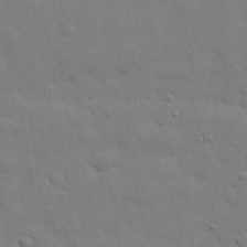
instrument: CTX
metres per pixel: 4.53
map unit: eHh
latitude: 28.8002
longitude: -75.3293
